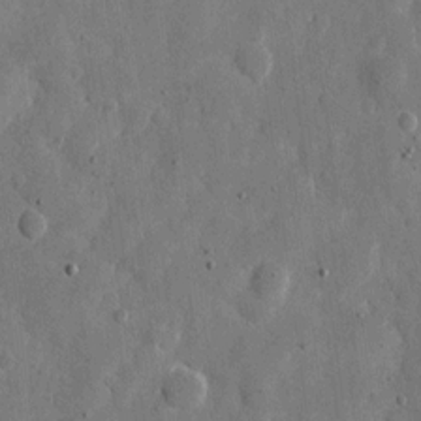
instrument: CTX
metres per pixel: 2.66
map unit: eHh
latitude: 11.4427
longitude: -67.7071
